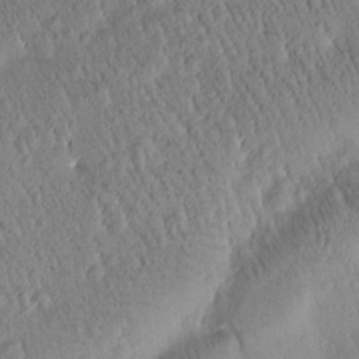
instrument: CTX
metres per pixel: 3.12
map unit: Htu
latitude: -1.0865
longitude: 171.7289
